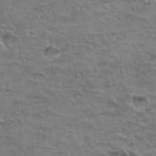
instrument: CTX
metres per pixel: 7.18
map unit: Hto
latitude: 34.7624
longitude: -44.0633
